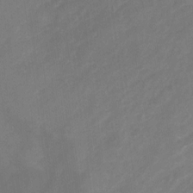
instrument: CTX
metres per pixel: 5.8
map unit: Nhu
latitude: -23.3510
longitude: -56.7624
